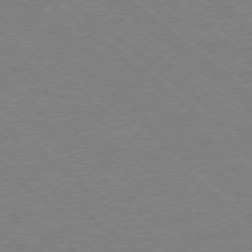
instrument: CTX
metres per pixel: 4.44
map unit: Ap
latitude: -78.2172
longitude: -83.5749
